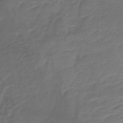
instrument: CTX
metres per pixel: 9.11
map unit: lHb
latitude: -39.6911
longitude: 73.7666
